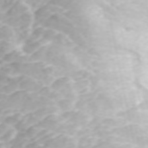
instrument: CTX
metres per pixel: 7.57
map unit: ANa
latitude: 45.1214
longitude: 21.7099
